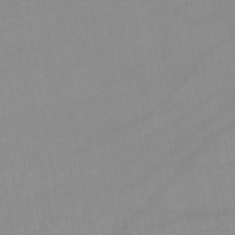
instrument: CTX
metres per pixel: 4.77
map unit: lHb
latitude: -44.3684
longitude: 67.1620
